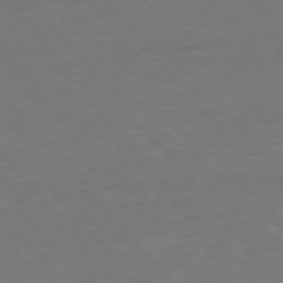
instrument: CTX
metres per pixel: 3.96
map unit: Ap
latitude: -76.3495
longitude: -88.5357
